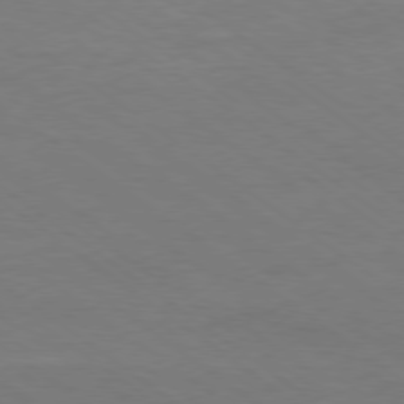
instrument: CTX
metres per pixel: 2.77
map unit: Ap
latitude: -79.2754
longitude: -97.2348
